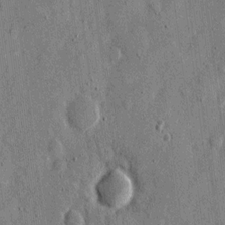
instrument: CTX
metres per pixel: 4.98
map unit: eHh
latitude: 11.8395
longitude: -69.5560
